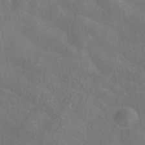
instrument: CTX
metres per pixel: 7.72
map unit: ANa
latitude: -37.1431
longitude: 95.5588
